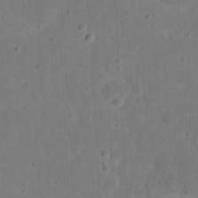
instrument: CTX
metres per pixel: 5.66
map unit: eHh
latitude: 20.6302
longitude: -63.0648
